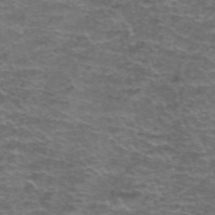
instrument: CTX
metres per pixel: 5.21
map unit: Hto
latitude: 38.3656
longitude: -41.4426
